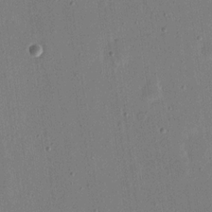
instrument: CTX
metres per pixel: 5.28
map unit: eHh
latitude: 16.3845
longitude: -70.4034
